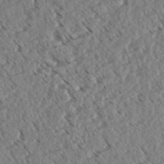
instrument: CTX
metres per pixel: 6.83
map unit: eHh
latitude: 35.2348
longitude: -139.5371
